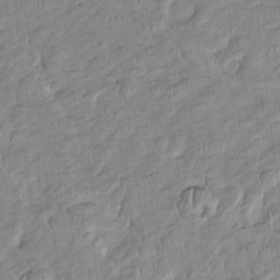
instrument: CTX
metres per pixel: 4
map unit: Htu
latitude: -5.3887
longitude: 154.6518
